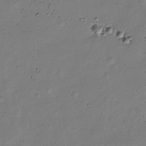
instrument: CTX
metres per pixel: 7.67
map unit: Nve
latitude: -25.6155
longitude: 106.1228
